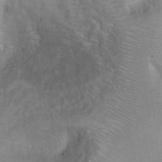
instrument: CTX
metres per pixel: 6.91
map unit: Hto
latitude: 8.0633
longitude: -30.5735
